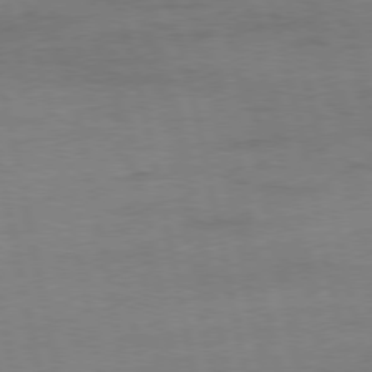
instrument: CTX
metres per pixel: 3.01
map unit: Ap
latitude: -76.9920
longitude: -74.2712
